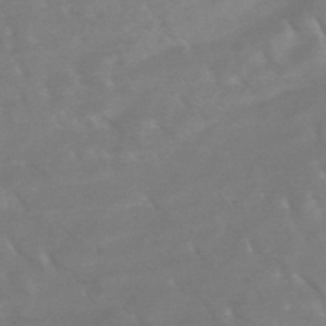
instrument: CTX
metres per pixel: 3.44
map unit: HNb
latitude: -49.1620
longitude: -47.5749
